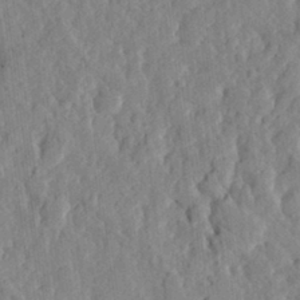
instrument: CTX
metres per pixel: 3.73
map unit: eHh
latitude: 28.0822
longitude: -76.8191
